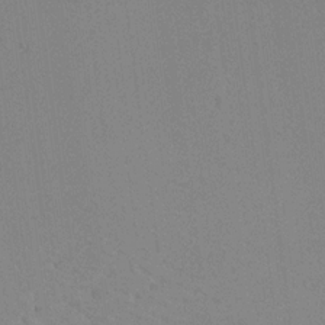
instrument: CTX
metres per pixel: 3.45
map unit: Aa
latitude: 19.2159
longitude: -140.8758
